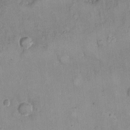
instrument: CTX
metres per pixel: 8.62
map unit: Nhu
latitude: 1.9150
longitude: -16.2333
